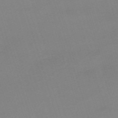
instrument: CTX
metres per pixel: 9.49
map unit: eHh
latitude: -62.5196
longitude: 49.3132
